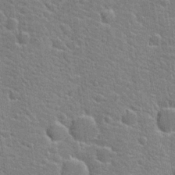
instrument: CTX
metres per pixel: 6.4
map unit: Hto
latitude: 21.9528
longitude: -44.4034
